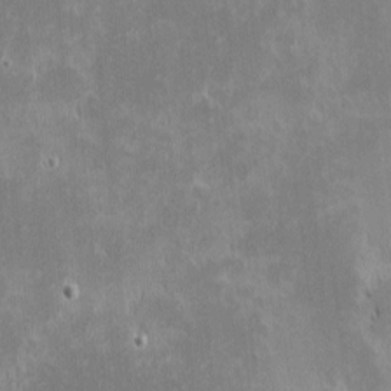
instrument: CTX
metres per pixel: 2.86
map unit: eHh
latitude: -2.0661
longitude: -85.1025
